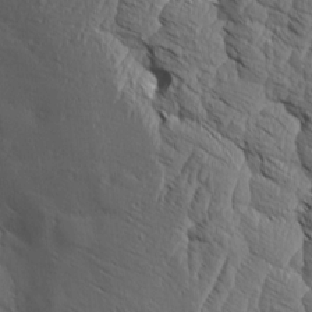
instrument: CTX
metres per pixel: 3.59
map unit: Aa
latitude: 8.4223
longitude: -132.3467
